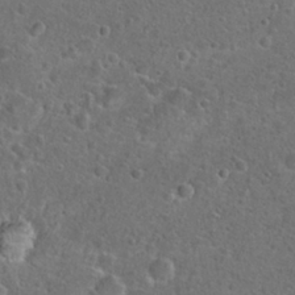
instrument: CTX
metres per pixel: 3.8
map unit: Hto
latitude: 23.5938
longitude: -47.9528
